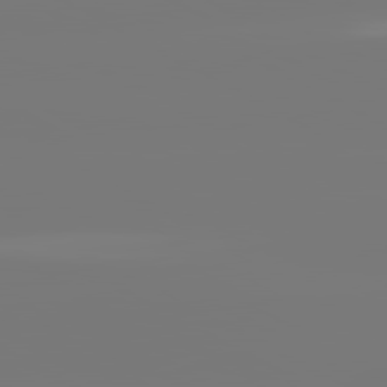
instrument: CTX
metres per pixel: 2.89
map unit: lApd
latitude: 81.7639
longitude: -135.1970
